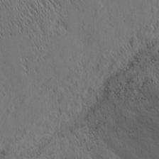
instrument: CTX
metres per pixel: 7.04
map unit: Nhu
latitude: -4.5951
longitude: -151.9339
